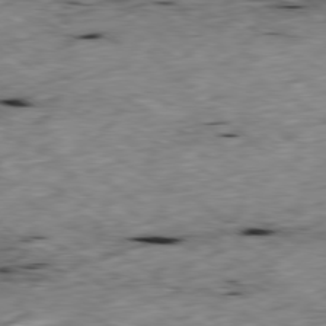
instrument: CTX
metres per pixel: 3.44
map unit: Ap
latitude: -79.7666
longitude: -90.1956
